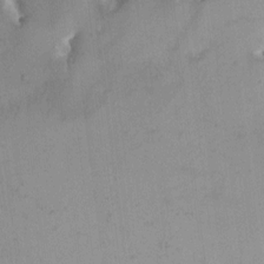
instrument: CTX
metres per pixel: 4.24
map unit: eHh
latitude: 10.5924
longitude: -69.3482
